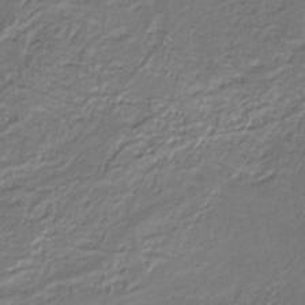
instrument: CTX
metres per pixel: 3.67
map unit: lHb
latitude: -39.8045
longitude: 53.0108
